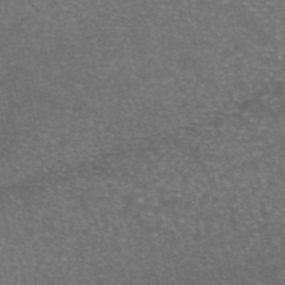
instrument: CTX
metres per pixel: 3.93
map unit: eAb
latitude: 46.9325
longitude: 115.5210
